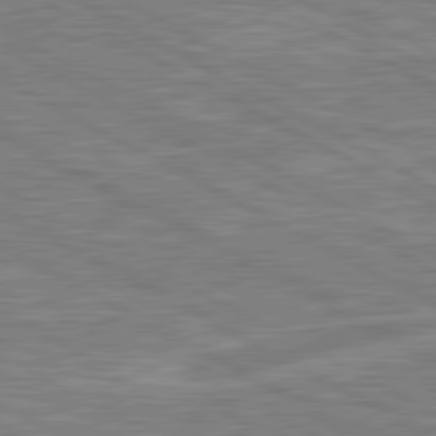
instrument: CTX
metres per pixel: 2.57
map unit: lApd
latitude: 80.6679
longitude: -171.5182
